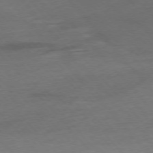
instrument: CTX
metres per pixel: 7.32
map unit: Ap
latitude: -76.7085
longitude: -72.1767
